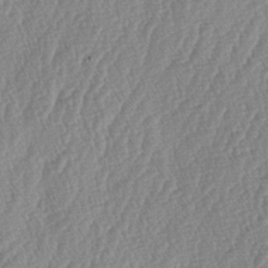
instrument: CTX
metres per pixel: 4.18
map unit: lAa
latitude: -5.3509
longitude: -129.5560
